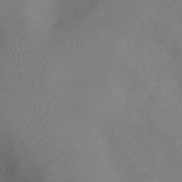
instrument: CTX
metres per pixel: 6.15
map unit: Nhu
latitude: -11.3321
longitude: -21.6316
